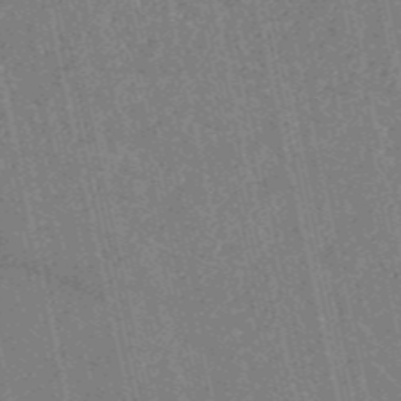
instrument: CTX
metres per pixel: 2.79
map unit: HNb
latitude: -53.7477
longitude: -38.0822
